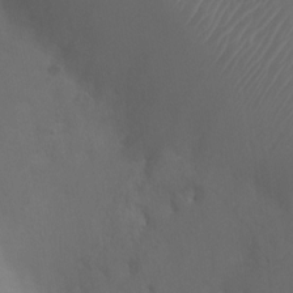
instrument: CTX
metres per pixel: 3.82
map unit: Ht
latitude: 1.9717
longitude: -22.4412
